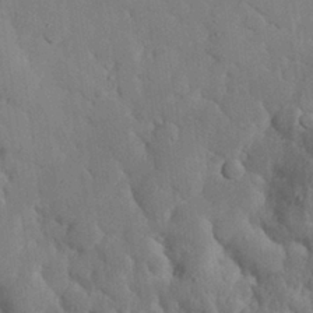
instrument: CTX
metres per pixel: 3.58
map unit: eHh
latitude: 28.1200
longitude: -78.8002
